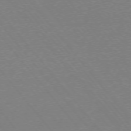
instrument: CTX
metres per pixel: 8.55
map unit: Ap
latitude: -76.1417
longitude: -60.4412
